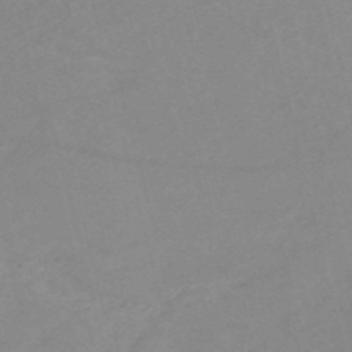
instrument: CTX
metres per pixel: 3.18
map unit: HNb
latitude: -54.5196
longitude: -45.4615
